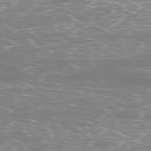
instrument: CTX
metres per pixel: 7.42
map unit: Ap
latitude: -78.8975
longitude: -61.8016
